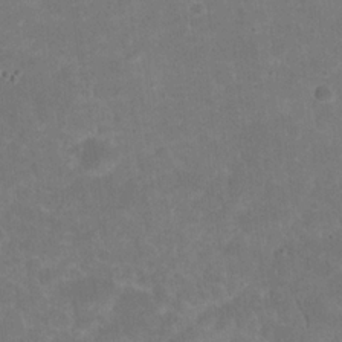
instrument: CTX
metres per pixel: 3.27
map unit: eHh
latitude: 20.3090
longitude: -63.8206
